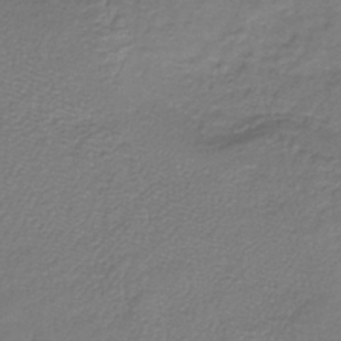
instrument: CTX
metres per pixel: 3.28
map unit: lHb
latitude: -40.4440
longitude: 61.7667
